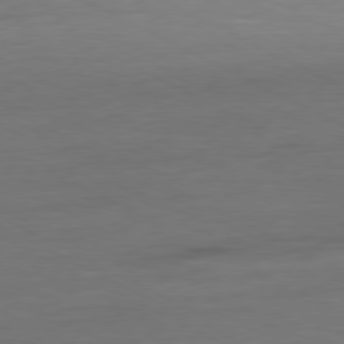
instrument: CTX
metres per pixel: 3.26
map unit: Ap
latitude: -80.4818
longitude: -82.9135
